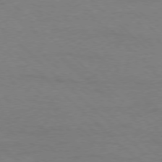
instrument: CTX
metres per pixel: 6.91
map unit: Ap
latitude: -77.9178
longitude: -86.4034
